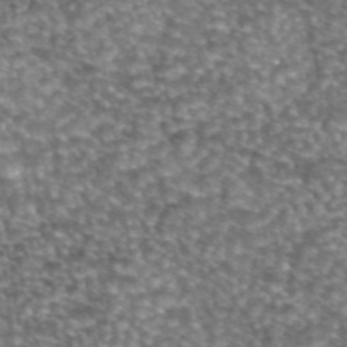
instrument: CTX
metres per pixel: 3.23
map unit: eAb
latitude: 44.9891
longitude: 105.3131
